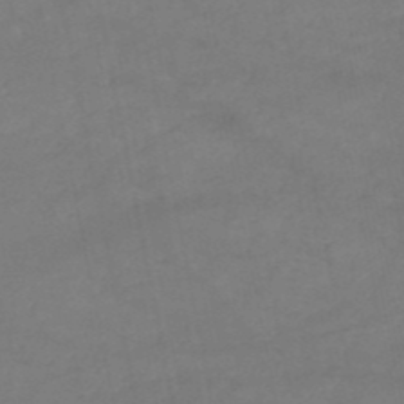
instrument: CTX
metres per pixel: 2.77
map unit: HNb
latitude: -50.7085
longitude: -40.4412
